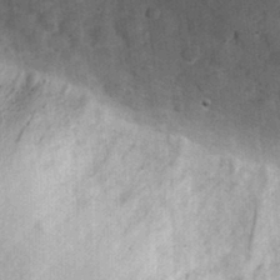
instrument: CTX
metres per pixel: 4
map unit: eHh
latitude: 30.2712
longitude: -71.8961
